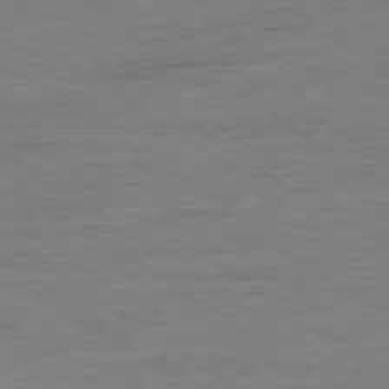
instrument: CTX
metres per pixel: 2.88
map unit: Ap
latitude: -80.3118
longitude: -80.0255
